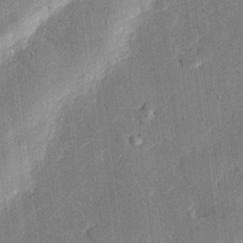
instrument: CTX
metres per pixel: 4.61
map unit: eHh
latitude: 27.3293
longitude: -81.7072
